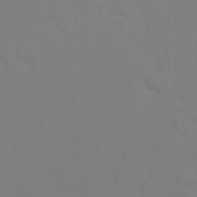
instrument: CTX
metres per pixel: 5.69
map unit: Nhu
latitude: 26.8002
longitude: -56.9324
